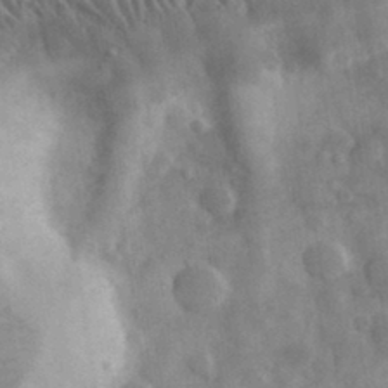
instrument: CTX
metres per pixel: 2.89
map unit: eHh
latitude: 32.9514
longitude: -69.0648
